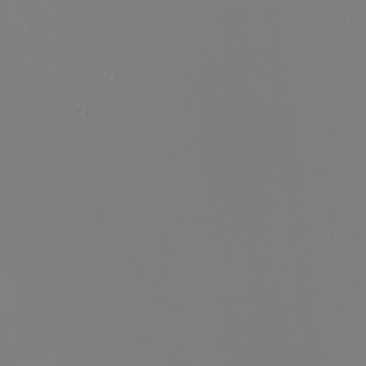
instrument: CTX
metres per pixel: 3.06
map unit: eHh
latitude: -6.3495
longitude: -85.6694
